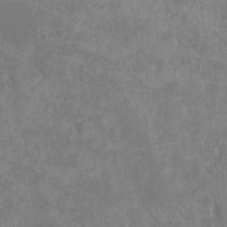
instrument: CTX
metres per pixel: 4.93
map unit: Ht
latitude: -8.9919
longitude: -22.2145
